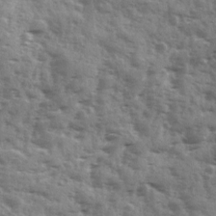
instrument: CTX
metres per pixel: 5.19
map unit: Ave
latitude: 12.3090
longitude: -103.0269
